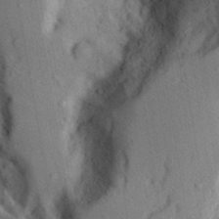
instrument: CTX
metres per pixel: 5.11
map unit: Aa
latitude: 28.7246
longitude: -146.6491
